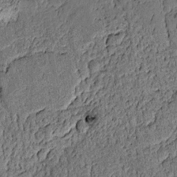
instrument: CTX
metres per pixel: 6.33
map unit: lAvf
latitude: 4.2522
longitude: 169.0108
